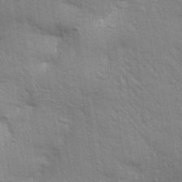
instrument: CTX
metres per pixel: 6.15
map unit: Aa
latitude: 32.1200
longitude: -146.1956
